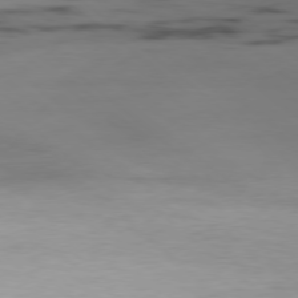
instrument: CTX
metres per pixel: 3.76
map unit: Hpe
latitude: -79.0297
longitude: 12.4062
